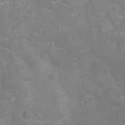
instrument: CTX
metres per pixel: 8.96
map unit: Ht
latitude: -10.3306
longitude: -23.5371
